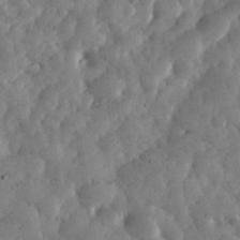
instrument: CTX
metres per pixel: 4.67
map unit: eHh
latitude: 34.5545
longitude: -68.8947
